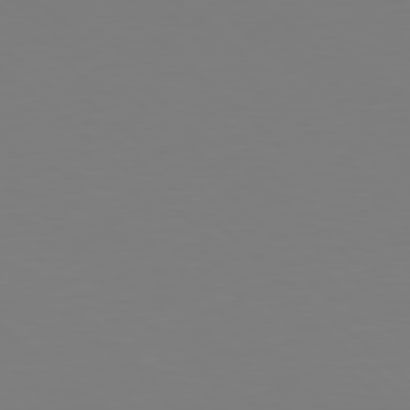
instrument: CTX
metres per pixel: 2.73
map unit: Hpe
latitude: 78.0255
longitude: -174.1578
